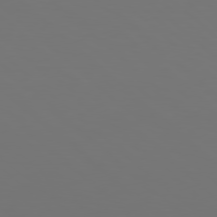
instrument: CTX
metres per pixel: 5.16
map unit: Hpe
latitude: 78.4034
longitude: -173.7638
